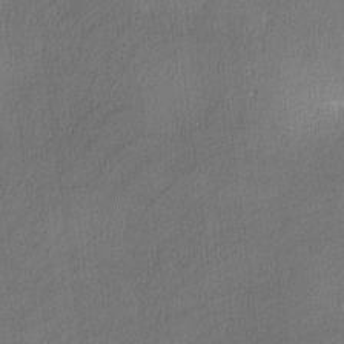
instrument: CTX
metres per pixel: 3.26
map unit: lHvf
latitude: -11.5966
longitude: -99.4993
